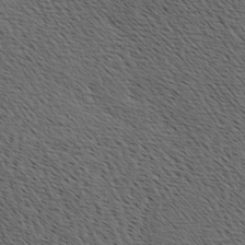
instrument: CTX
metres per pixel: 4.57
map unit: Hve
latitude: 3.7449
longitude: -124.8380
